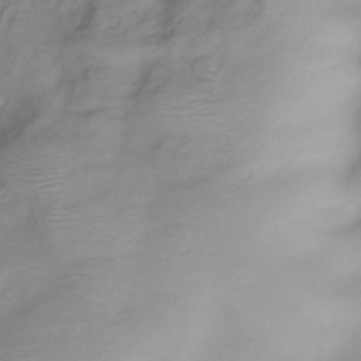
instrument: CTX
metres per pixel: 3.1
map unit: Hve
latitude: -30.3495
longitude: 94.5007
